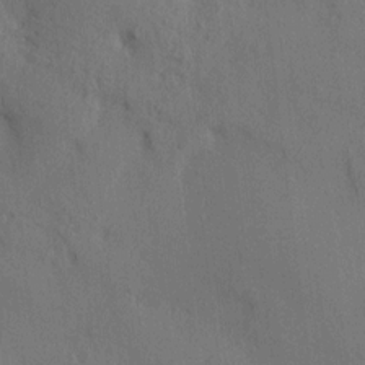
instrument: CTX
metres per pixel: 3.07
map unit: HNhu
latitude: 12.6491
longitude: 10.2173
